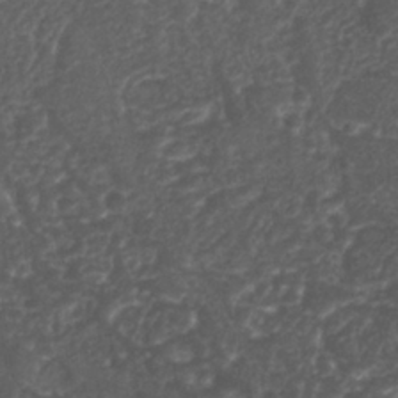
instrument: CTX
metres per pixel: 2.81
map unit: Nhu
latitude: 26.6869
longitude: -65.8394
